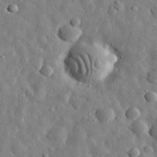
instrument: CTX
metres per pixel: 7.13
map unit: eHh
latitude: 31.7639
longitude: -73.8395
